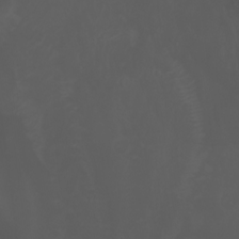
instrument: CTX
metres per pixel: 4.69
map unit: Htu
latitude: -1.3321
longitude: -74.8380
